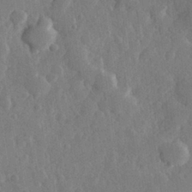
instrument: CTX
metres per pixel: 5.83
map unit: Hve
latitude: 25.6504
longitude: 149.9745
